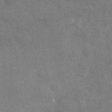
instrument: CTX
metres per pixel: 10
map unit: Nhu
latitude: -27.4454
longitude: -78.5546
